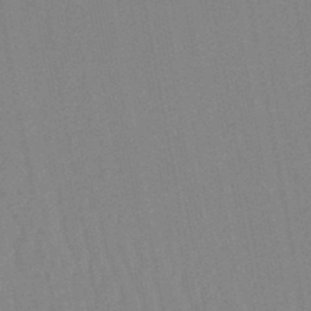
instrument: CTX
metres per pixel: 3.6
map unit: lHb
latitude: -45.8233
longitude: 78.5762
